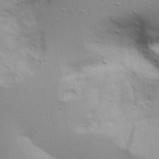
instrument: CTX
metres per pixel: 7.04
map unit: Aa
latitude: 30.0633
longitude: -134.7813
